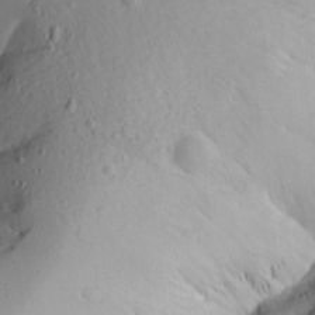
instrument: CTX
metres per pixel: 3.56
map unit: Aa
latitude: 14.8569
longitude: -140.6301
